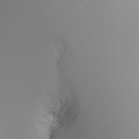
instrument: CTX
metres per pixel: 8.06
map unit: Nhu
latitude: -7.1809
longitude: -90.1200
